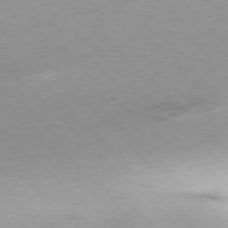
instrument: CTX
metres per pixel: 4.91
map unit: Ap
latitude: -77.5588
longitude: -91.1214
